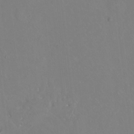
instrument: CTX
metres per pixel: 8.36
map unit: Hto
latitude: -13.7667
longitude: -41.8583
